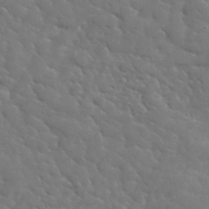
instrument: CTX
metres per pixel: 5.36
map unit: lHvf
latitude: 37.4616
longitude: -92.1389
